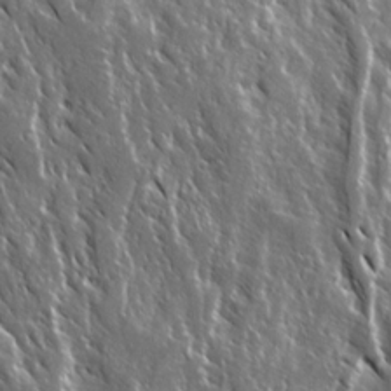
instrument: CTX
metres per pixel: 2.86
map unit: Ave
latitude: 15.1026
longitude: -133.0458
